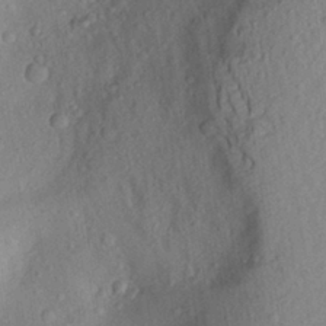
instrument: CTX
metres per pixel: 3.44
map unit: Aa
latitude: 26.3278
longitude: -146.5546
